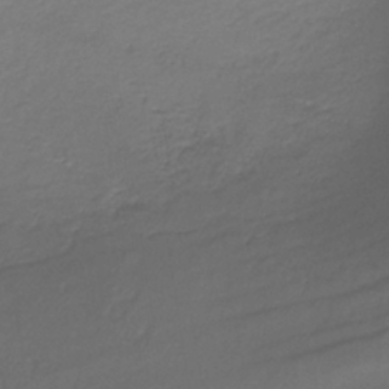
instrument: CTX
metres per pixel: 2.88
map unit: lHb
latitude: -34.8786
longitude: 64.4629
